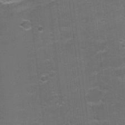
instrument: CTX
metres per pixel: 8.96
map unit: Nhu
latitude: 2.5734
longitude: -17.7071
